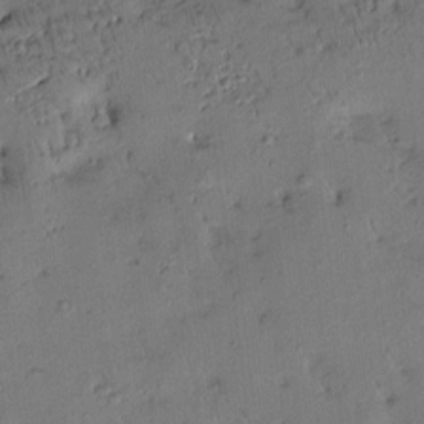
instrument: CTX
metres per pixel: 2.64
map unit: Htu
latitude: -0.1984
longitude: -179.1215
